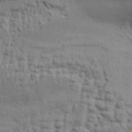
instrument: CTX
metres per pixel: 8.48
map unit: Aa
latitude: 33.1214
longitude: -136.1200
